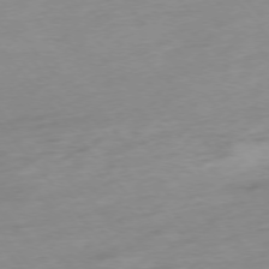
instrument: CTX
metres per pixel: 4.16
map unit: Hpe
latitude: -76.0283
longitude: -15.3671
